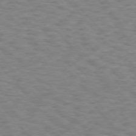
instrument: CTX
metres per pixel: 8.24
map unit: Hpe
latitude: 75.7828
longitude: -136.0255
